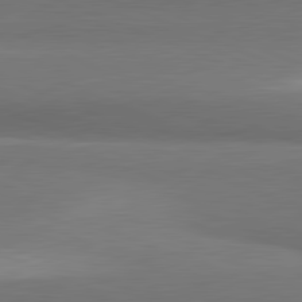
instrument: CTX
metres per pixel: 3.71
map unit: lApd
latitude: 81.7827
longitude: 162.7274
